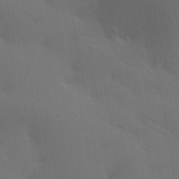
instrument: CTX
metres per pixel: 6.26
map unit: lAa
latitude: 19.7827
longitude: -139.0458
